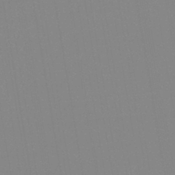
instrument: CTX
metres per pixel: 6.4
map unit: lHb
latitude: -40.3117
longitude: 76.9920
